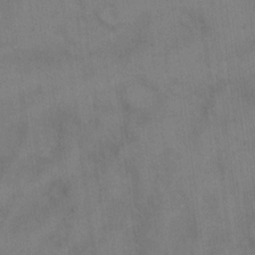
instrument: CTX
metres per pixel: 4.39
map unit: eHh
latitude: 14.7058
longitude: -62.7058
